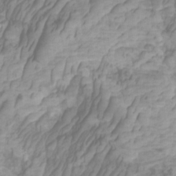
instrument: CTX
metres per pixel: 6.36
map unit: Htu
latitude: -5.8611
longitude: -76.1955
